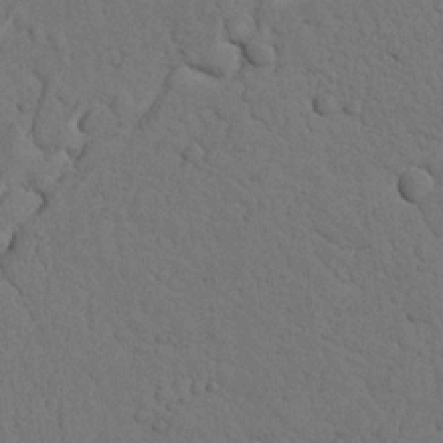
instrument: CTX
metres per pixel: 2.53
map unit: Nhu
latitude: 21.4805
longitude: -74.8002
